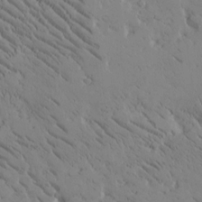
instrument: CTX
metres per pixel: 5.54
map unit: Htu
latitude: -2.1038
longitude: 175.5210
